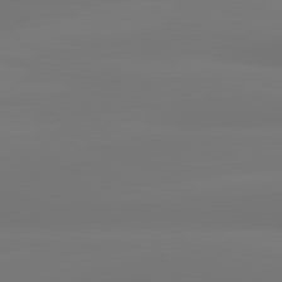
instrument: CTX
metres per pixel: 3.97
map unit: lApd
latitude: 81.9528
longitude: -172.2522
